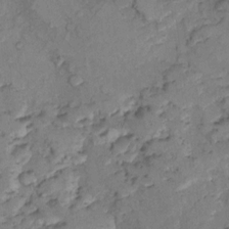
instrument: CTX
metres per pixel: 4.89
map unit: Nhu
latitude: 9.0270
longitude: -25.4426
